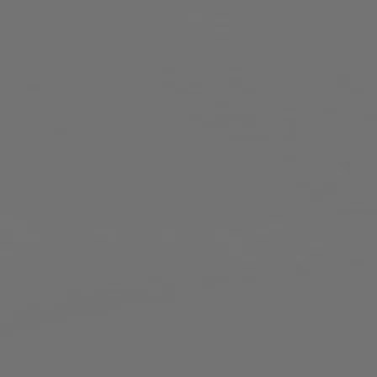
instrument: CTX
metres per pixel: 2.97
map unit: Hpe
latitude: 78.9514
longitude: 177.3510
